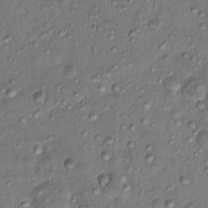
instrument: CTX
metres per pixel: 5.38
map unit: Hto
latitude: 15.4805
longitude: -30.4790
